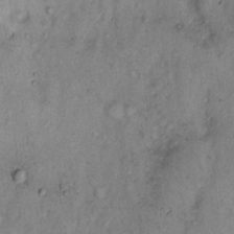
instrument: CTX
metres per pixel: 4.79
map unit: eHh
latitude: 17.0081
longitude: -62.4412
